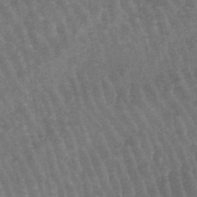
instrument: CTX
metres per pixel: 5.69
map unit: lHb
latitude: -46.4440
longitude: 76.8408
